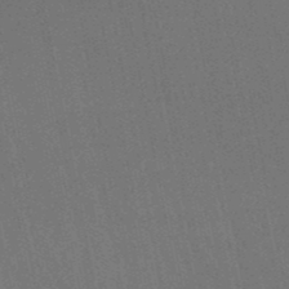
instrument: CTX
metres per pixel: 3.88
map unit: lHb
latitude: -48.5196
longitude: 70.9731
